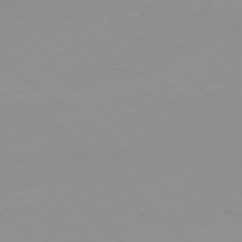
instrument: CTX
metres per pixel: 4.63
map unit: Hpe
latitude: -78.5762
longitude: 12.5385
